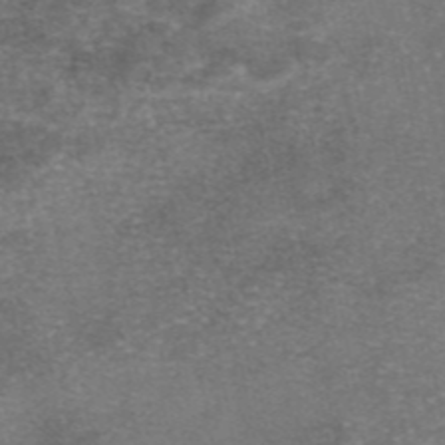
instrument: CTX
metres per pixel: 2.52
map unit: eAb
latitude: 46.6680
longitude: 104.5762
